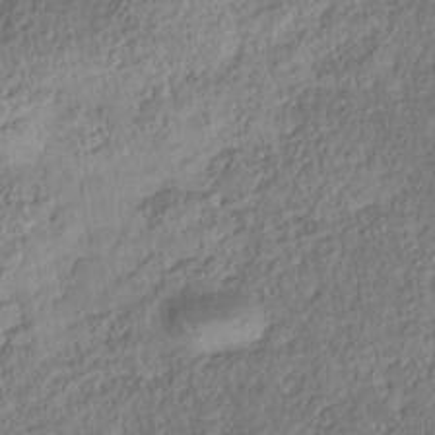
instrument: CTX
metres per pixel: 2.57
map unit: Nhe
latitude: -38.6141
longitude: 138.3495
